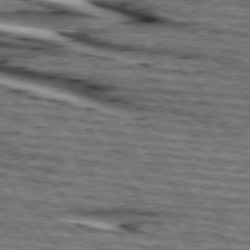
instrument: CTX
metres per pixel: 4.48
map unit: lApd
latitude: 74.5546
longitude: -73.5938
